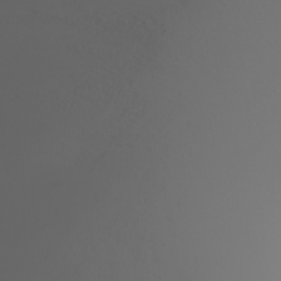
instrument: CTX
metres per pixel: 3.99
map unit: Nhu
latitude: -7.7855
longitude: -90.3278
